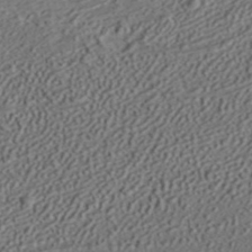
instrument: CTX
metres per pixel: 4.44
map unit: ANa
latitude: 36.5924
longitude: 17.9178
